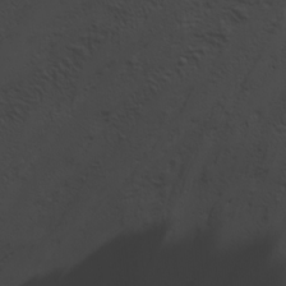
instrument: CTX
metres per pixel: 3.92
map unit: Ave
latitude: 17.8583
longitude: -133.6883
